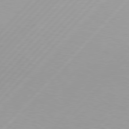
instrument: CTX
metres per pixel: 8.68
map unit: Hpe
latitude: 77.1214
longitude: -138.2522
